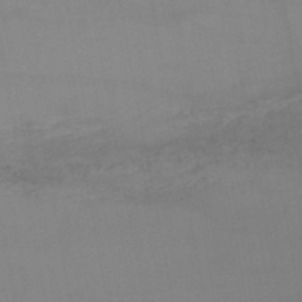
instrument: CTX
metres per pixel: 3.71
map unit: lHb
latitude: -44.6707
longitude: 77.0109
